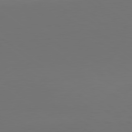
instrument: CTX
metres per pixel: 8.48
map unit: lApd
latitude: 79.7828
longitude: 159.3320
